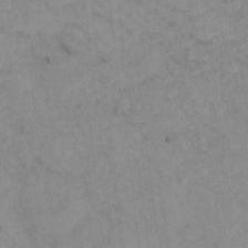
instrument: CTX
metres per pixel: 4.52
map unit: Hto
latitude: 6.2334
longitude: -62.1389
